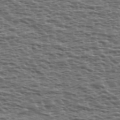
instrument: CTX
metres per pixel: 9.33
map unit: Ave
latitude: 39.4048
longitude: -112.8002
